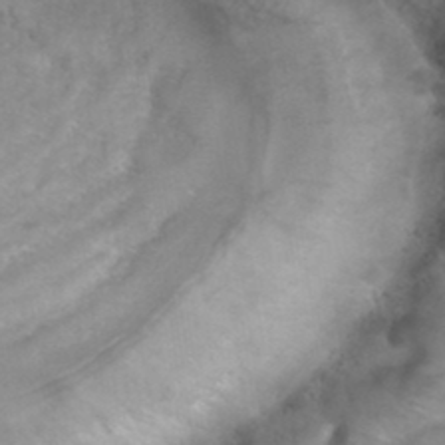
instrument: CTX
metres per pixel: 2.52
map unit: Hto
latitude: 37.3104
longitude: -41.9906
